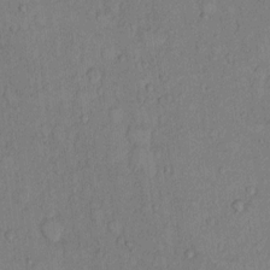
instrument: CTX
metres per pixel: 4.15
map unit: Hto
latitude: 8.9136
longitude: -58.3278
